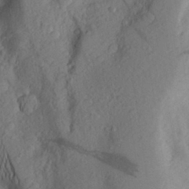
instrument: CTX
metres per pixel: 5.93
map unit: Aa
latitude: 25.9717
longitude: -147.1781
